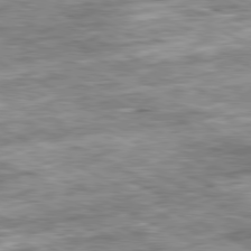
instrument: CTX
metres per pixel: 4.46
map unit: Ap
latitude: -81.2565
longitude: -89.0270
